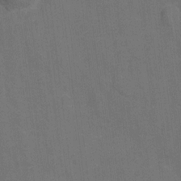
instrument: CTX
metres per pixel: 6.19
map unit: Hto
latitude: 4.7624
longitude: -31.8395
